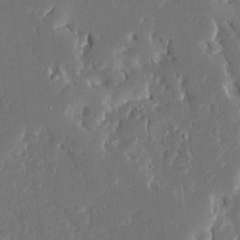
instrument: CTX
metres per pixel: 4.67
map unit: Ave
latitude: 16.6302
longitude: -140.3467
